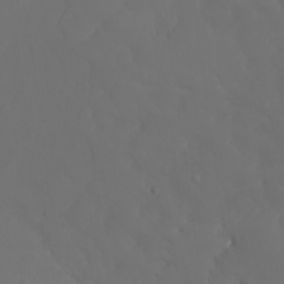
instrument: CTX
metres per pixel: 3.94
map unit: Nhu
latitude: -7.1431
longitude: -82.9135
